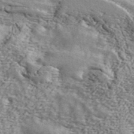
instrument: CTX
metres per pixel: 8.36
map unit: ANa
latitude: 42.4979
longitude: 46.8219
